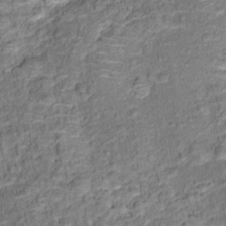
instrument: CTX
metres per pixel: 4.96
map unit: Ht
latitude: 14.4979
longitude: -40.6301
